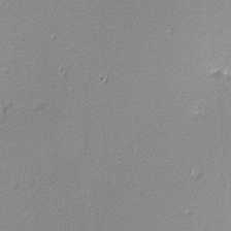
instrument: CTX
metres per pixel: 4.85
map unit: lHvf
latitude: -12.4062
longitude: -102.3089
